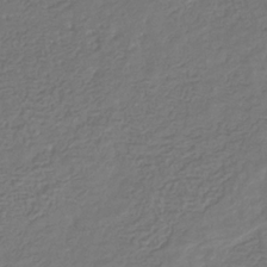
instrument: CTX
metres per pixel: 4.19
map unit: eHb
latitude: -31.5588
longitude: 73.1053
